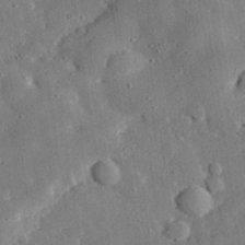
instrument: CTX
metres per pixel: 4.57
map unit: lHvf
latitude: 32.4601
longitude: -84.3656
